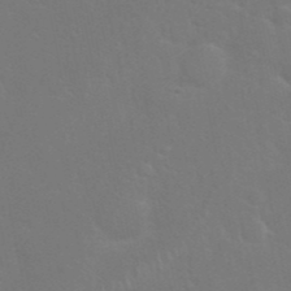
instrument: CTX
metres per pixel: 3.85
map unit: Nhu
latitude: 27.5938
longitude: -61.9717
